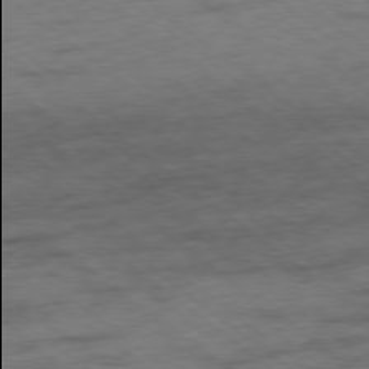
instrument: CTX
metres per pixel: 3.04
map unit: Ap
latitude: -78.8975
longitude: -49.9906
